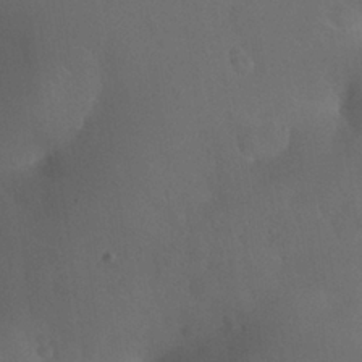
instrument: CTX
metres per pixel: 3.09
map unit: Nhu
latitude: 26.3278
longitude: -57.6127
